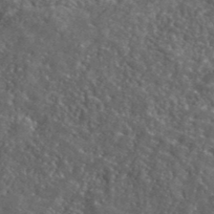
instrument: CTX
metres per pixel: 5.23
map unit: ANa
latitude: 40.5356
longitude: -89.5560
